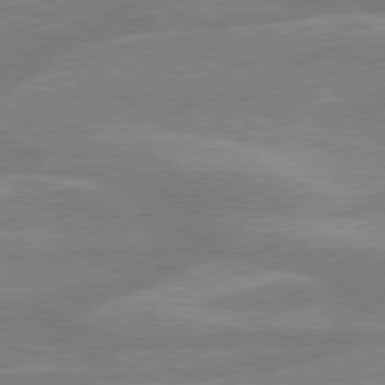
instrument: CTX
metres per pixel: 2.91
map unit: lApd
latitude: 79.4238
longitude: -121.2348
